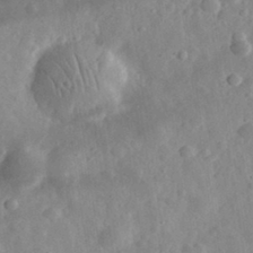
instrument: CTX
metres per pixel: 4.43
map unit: eHh
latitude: 32.5546
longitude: -78.7624
